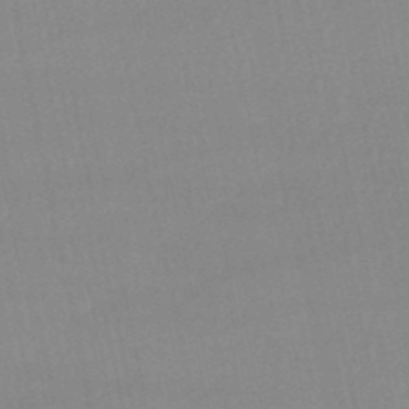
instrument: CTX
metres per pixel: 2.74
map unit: eHb
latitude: -49.8801
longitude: 68.2550
